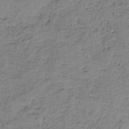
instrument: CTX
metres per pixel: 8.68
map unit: HNb
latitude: -35.0864
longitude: 54.1228
